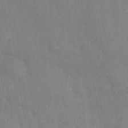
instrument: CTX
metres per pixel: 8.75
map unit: Nhe
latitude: -36.5573
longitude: -177.5749
